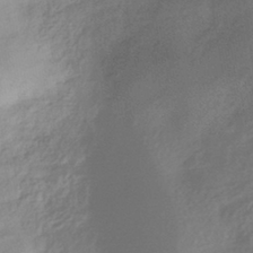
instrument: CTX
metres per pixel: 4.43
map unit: HNhu
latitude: -41.1242
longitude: 92.1039
